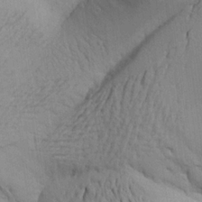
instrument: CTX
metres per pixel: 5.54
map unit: Aa
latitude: 19.9150
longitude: -144.3845
